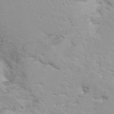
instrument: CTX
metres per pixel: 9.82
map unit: Hto
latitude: 7.4615
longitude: -30.8758
